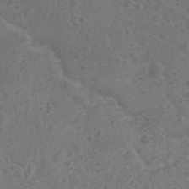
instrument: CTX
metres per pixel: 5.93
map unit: Nhu
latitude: 2.5168
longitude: -14.7813
